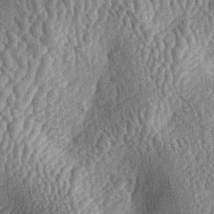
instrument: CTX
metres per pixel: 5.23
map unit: lAa
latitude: -6.0661
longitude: -127.8395
